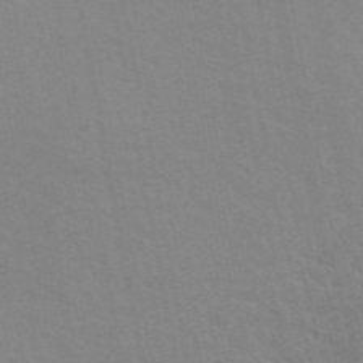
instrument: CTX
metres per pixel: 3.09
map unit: ANa
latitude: 49.4804
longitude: -73.9339
